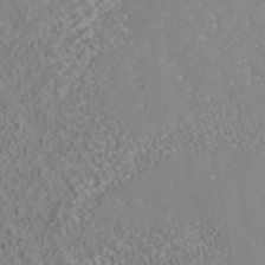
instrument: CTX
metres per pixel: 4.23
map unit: ANa
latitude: 41.5938
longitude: 27.7666
